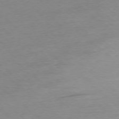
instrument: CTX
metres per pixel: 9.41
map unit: Ap
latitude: -77.6344
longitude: -96.2711
